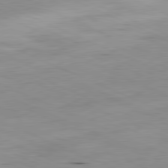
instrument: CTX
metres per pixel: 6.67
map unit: Ap
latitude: -81.7856
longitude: -69.3104
